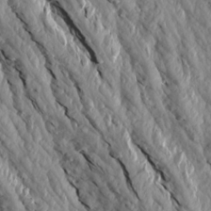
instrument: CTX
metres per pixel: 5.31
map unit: Aa
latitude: 17.6316
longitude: -146.2334
